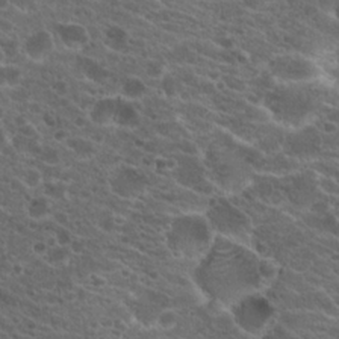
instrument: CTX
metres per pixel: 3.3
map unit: Hto
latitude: 19.8016
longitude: -36.2523
